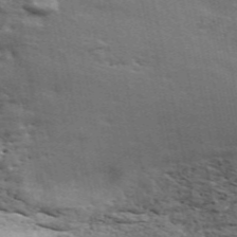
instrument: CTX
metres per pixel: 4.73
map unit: ANa
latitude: 50.0822
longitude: -82.4034
